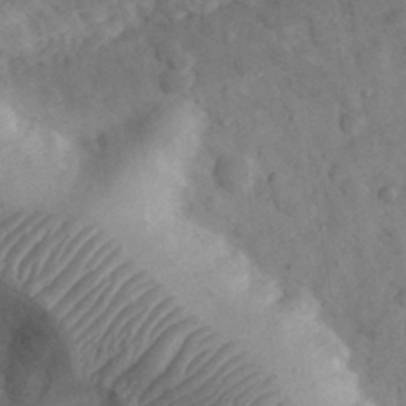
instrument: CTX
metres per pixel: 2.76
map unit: eHh
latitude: 33.0647
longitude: -68.9892
